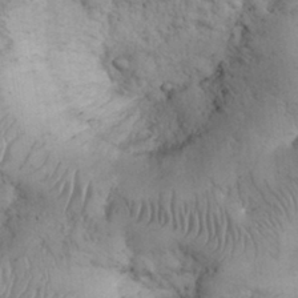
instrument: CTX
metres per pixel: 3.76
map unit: eHh
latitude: 32.1011
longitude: -64.8380
